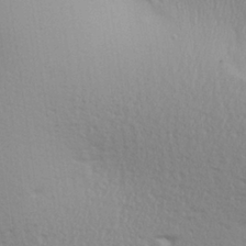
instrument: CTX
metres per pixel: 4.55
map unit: Aa
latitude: 25.6316
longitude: -136.4979
